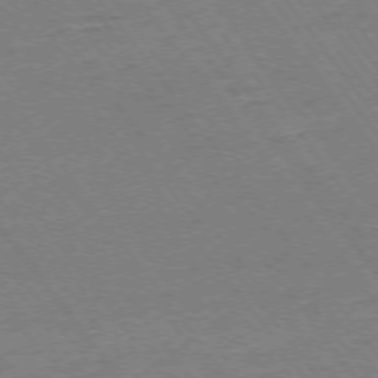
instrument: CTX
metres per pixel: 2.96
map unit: Ap
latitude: -74.6708
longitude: -82.4601
